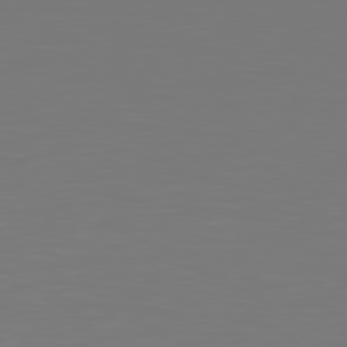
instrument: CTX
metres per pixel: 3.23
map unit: Hpe
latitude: 77.6505
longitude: -176.5923
